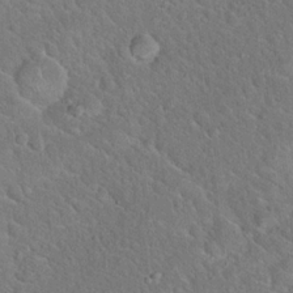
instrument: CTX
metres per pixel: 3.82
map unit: Hto
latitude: 19.0836
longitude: -50.8947
